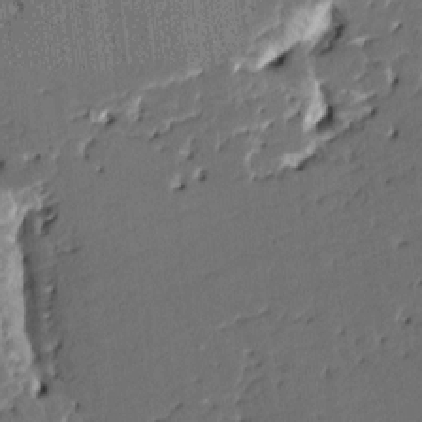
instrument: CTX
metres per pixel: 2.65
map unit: HNhu
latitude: 5.7450
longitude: -5.9906
